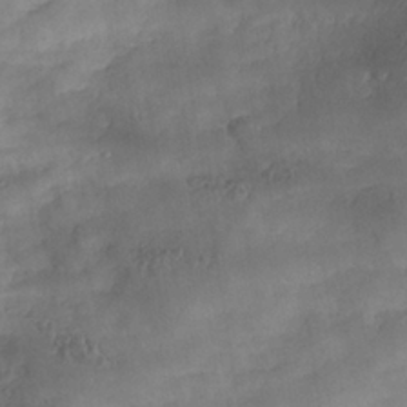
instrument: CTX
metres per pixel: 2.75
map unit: Nhe
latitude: -38.1606
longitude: -146.8569
